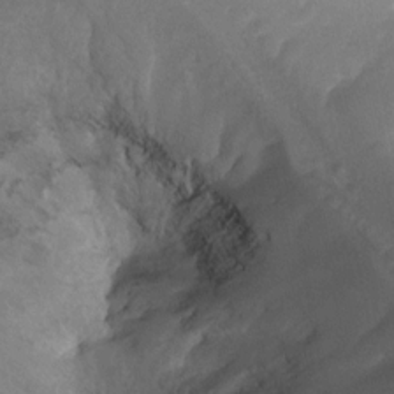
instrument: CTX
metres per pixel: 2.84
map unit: Ht
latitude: -2.6140
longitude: -29.6316
